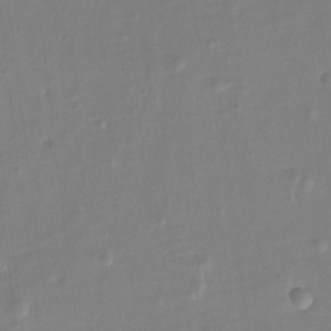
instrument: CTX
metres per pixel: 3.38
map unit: Hto
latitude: -8.4062
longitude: -43.6883
